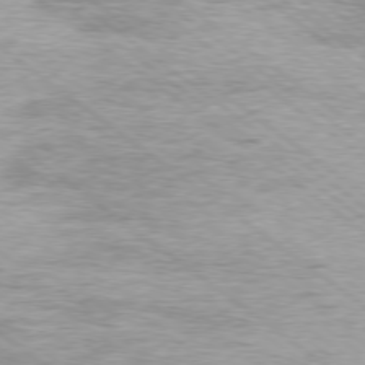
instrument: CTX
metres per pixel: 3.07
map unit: Ap
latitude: -79.1998
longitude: -82.2711
